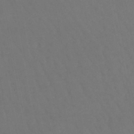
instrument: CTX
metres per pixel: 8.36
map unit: lHb
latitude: -47.2187
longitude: 77.7478
